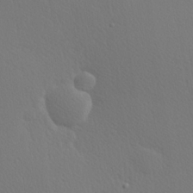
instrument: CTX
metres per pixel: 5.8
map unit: Hve
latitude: 19.4237
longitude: 149.8234
